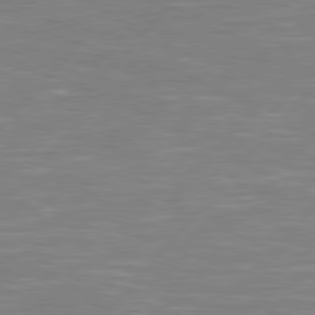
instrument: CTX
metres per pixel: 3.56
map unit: Hpe
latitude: 78.2523
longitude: -120.1578
